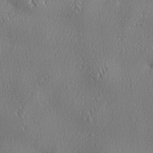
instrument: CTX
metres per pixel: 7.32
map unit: lHvf
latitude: 23.1025
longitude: 141.6155
